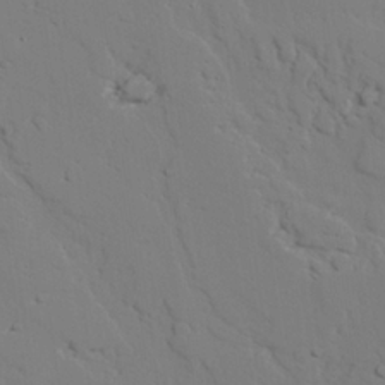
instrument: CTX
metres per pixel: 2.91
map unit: lAvf
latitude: 25.6127
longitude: -109.8583
